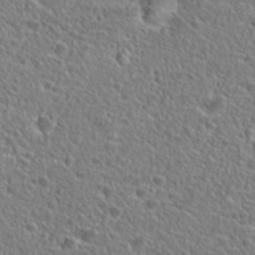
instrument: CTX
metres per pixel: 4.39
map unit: Hto
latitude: 25.6504
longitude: -46.2901
